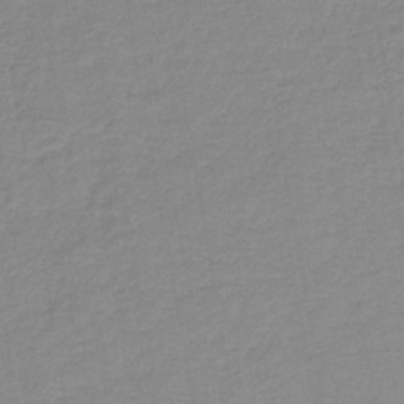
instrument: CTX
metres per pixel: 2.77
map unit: lHb
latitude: -41.8233
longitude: 73.8233
